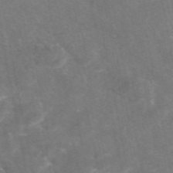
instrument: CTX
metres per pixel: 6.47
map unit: eAb
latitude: 47.4238
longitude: 120.2739
